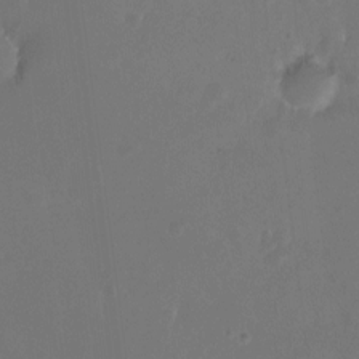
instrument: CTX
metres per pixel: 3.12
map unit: Hto
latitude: -13.1431
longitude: -41.0836
